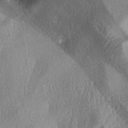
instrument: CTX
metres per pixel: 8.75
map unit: lAa
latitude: -4.6140
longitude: -127.4427
